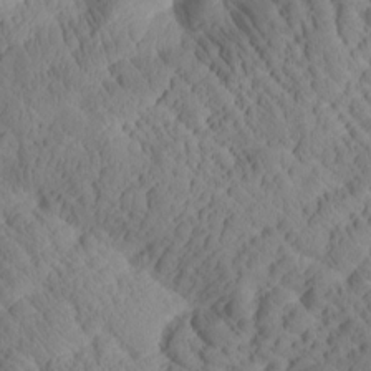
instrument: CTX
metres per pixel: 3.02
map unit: Htu
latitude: 1.2537
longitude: 176.0094
